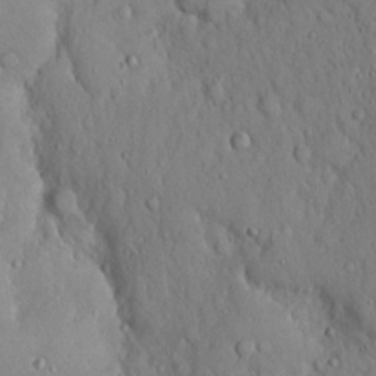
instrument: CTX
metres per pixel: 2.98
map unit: Hto
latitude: 18.2900
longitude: -60.5357
